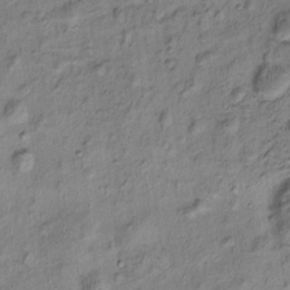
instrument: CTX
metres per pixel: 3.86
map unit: eHh
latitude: -0.4251
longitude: 16.5385
